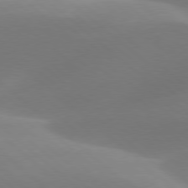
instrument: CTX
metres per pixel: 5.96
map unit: lApd
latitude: 78.1389
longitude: -51.3292
